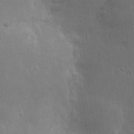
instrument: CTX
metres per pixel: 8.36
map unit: eHh
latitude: 7.5938
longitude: -72.4790
